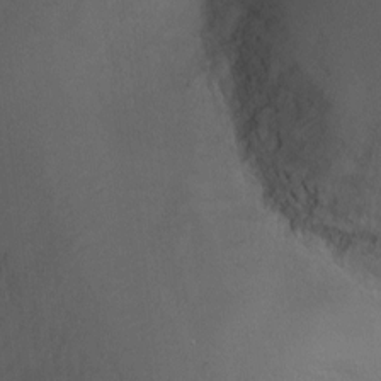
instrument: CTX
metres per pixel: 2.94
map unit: Ht
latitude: -7.6533
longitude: -35.9339
